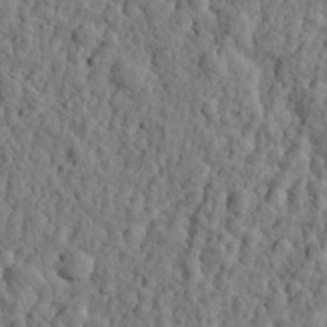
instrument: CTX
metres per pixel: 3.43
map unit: eHh
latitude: 26.8947
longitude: -77.8961
